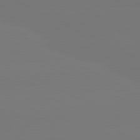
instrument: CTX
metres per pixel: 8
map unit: lApd
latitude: 80.6868
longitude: -148.7246
